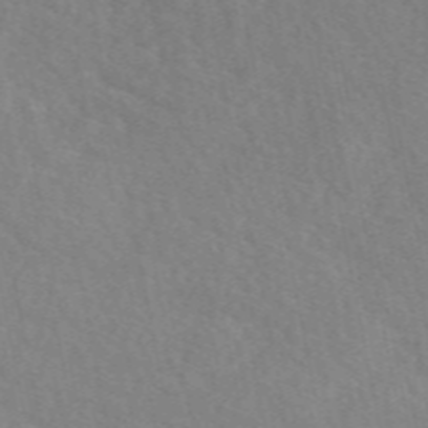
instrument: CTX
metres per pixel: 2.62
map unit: eAb
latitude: 50.5167
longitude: 117.6343
